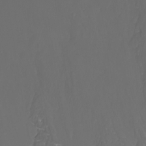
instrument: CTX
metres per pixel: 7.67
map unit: Htu
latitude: -7.4643
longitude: -71.1592
